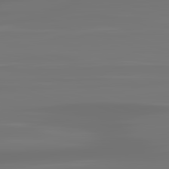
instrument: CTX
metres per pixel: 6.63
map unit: lApd
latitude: 83.4237
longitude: -131.0648
